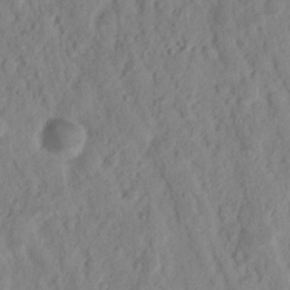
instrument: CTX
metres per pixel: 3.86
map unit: Nhu
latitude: 16.4790
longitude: -73.6316
